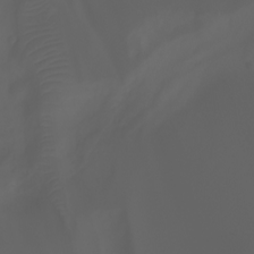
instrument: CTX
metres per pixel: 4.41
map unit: Ht
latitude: -3.5966
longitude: -61.3292
